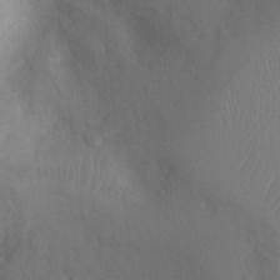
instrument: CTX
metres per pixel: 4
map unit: Ht
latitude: 2.7813
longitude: -26.1767
